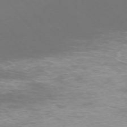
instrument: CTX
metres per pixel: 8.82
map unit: Ap
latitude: -75.5588
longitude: -76.8947
